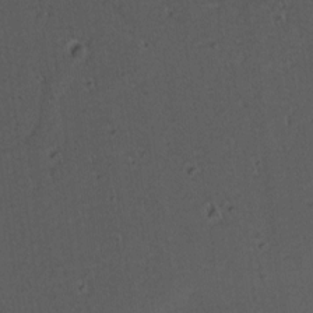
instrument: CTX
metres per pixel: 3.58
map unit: lAvf
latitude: -10.0094
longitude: -120.1578
